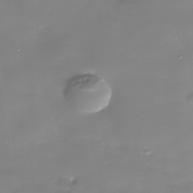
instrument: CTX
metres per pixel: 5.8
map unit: Nhe
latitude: -36.0094
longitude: -90.2334
